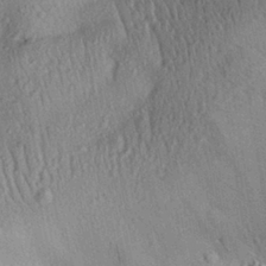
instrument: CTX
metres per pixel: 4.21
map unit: Aa
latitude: 28.8002
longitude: -134.9324
